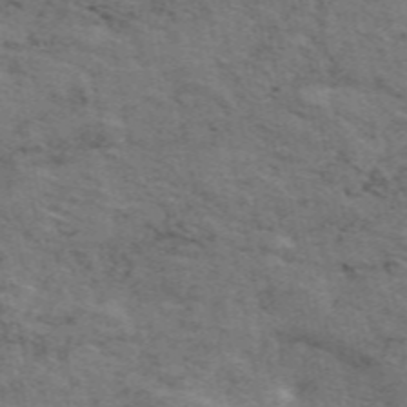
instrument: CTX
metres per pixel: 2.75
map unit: ANa
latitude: 50.3278
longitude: -81.2159
